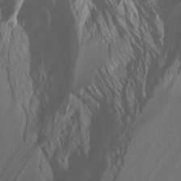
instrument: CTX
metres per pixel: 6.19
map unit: Htu
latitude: -7.3509
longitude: -66.1388
